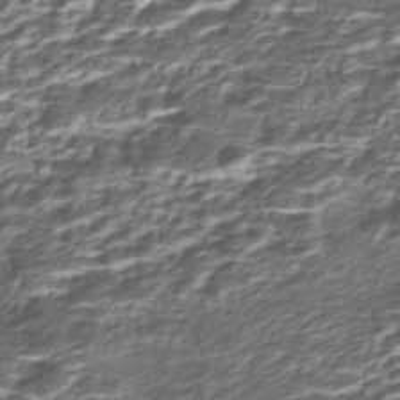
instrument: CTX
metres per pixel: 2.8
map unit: Nhe
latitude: -45.1620
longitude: 151.9556
